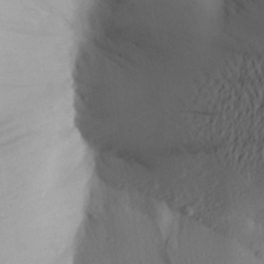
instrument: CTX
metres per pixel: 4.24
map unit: Aa
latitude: 25.0647
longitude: -149.4993
